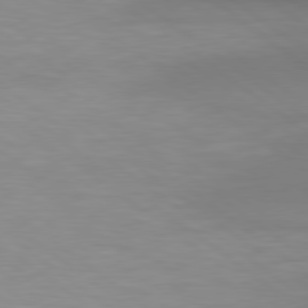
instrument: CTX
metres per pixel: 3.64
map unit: Hpe
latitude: 79.0459
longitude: -133.8772
